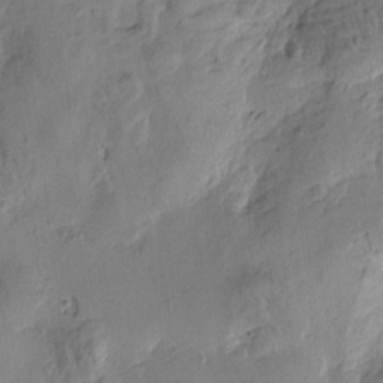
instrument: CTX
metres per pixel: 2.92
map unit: Htu
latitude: -3.5777
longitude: -176.6868
